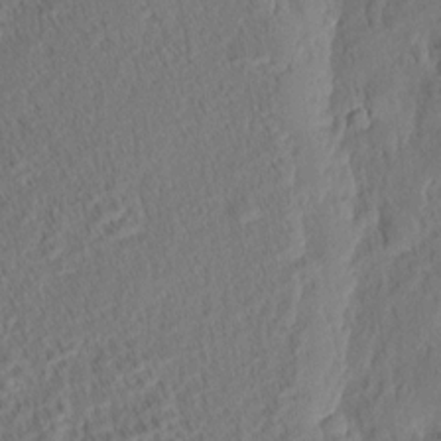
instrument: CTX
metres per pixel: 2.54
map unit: eHh
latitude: 5.2915
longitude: -76.9136
